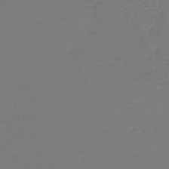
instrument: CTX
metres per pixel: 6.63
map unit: HNb
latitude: -46.6518
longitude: 53.5777
